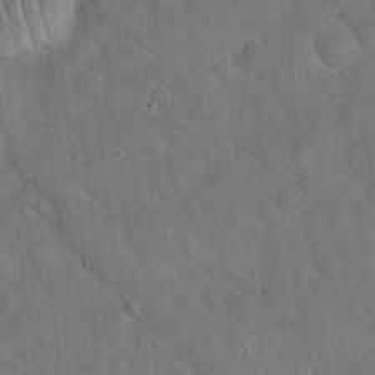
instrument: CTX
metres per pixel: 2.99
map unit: Hto
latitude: 19.6316
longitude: -53.1214
